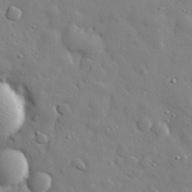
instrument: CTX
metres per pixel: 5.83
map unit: eHh
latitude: 28.7057
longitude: -78.4034
